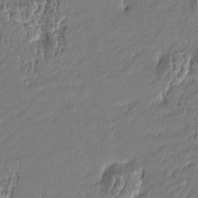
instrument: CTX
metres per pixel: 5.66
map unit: Htu
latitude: -5.1809
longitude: 176.5007
